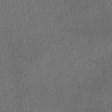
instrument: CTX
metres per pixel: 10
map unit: lHb
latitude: -38.2173
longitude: 74.2173
